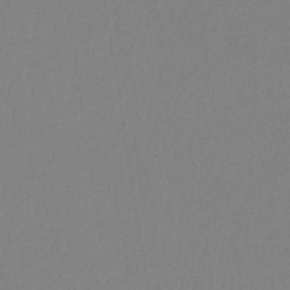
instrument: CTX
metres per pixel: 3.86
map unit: lHb
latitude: -44.9920
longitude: 56.6518
